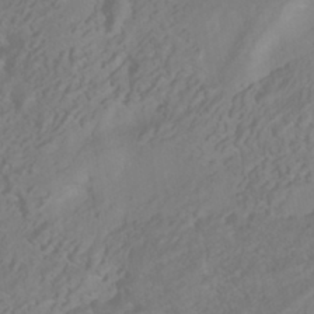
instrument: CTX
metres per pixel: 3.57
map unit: HNhu
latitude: -41.9367
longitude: 104.9919
